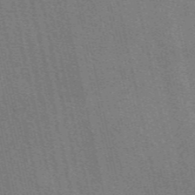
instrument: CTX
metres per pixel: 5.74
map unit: eAb
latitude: 48.3089
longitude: 106.0472
